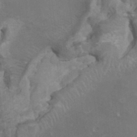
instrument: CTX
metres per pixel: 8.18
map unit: HNhu
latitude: 6.0444
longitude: -1.6505
